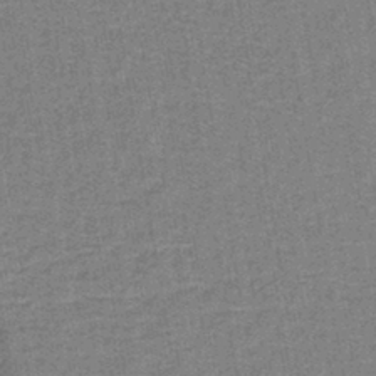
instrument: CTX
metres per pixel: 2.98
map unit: lHb
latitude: -40.4818
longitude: 57.0108
